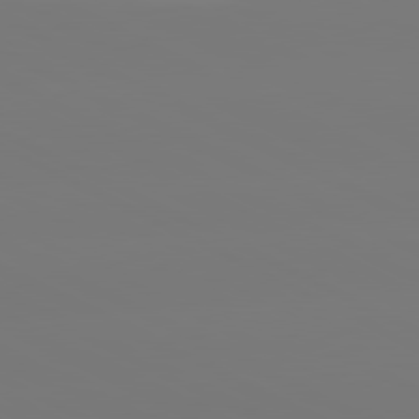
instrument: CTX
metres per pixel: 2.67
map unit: lApd
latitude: 80.7624
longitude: -148.4790
